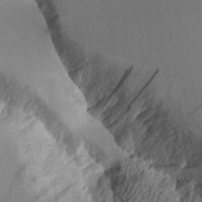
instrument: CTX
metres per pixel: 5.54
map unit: Aa
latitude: 10.9703
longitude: -127.6316
